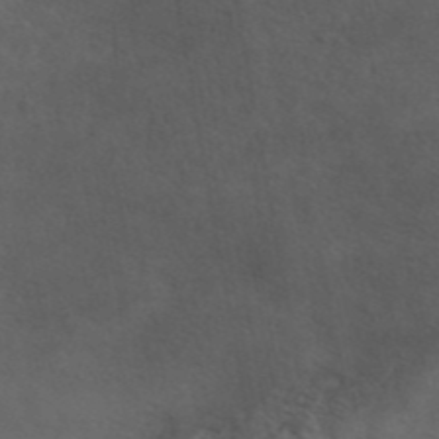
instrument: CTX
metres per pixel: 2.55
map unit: eAb
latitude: 43.7828
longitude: 103.5399
